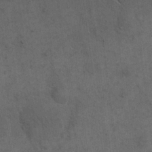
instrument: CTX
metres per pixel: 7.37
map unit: eHh
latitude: 19.2159
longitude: -63.6127
